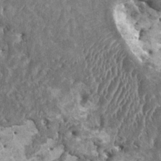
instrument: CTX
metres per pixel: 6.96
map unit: HNhu
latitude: 1.9339
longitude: 0.1039
